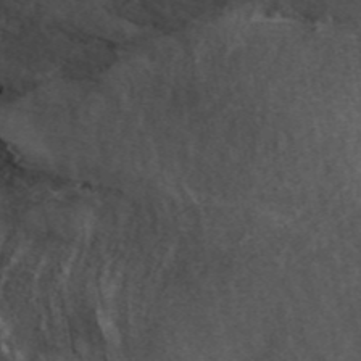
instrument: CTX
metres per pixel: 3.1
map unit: ANa
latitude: 44.9325
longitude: 39.1431
